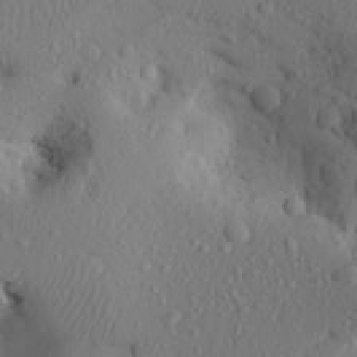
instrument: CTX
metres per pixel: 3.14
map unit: Aa
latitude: 23.2159
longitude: -146.0822
